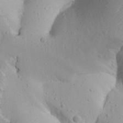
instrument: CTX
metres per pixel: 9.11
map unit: Aa
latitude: 27.2915
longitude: -128.5357
